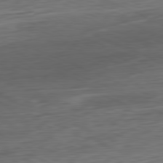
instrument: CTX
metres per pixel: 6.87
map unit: Ap
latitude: -81.6722
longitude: -75.5182
